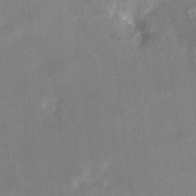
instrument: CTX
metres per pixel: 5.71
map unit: HNhu
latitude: 7.7827
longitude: 2.9919
